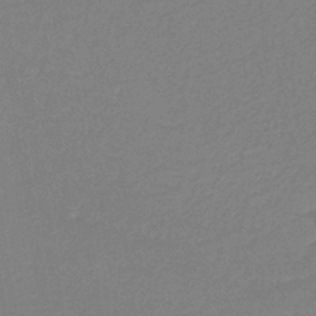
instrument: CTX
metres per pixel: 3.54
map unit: HNb
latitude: -36.9919
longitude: 56.5951
